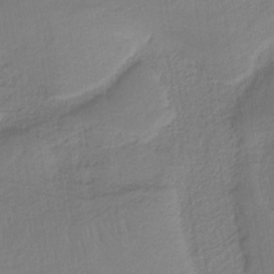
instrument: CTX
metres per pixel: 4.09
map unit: HNb
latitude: -36.6329
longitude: 57.6722
